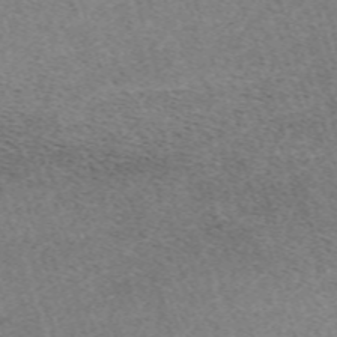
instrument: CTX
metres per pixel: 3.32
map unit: eHh
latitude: -62.3117
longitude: 51.9556
